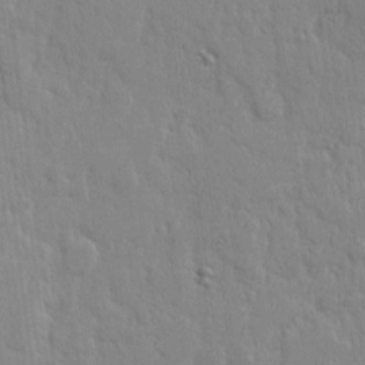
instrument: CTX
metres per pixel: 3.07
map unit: eHh
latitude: 6.2711
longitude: -72.3846
